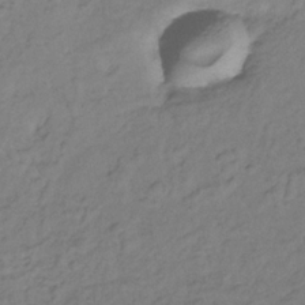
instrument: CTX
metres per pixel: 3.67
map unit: lHb
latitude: -34.6896
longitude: 69.6910
